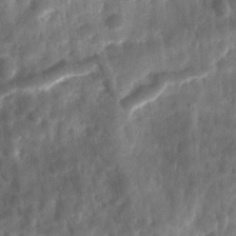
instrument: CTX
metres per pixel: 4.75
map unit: Ave
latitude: 17.5371
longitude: -131.6127
